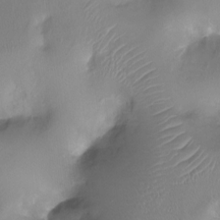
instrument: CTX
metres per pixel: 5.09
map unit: Ht
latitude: -17.2376
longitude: -44.2711
